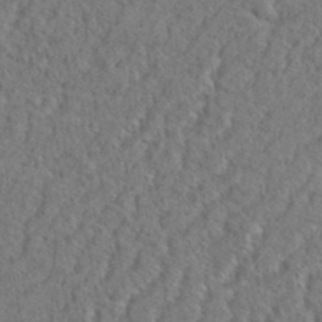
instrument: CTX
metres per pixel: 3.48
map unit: eHh
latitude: 37.4616
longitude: -137.5938
